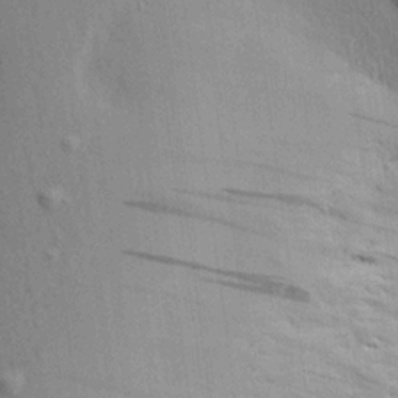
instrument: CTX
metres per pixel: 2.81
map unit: Aa
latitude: 20.9325
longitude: -144.3278
